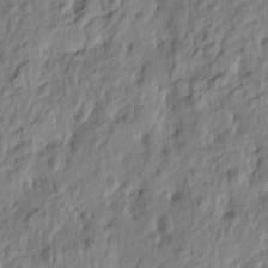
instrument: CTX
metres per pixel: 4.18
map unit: Htu
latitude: -2.8785
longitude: 179.1809
